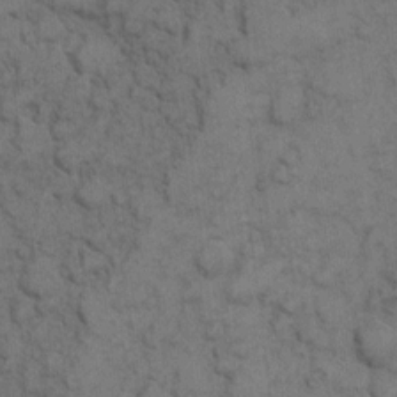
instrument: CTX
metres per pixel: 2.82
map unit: eHh
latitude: 7.8016
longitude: -64.8380
